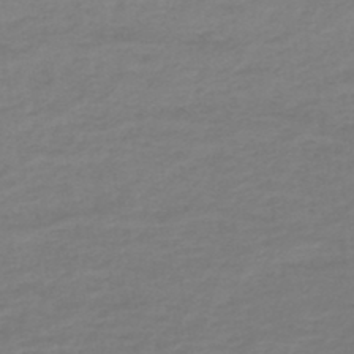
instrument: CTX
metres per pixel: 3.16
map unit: lHb
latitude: -44.6707
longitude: 66.1795
